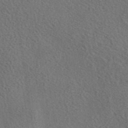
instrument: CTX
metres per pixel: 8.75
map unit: eAb
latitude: 42.9136
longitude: 110.5762
